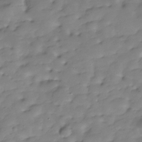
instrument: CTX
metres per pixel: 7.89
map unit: Hve
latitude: -30.0283
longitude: 90.7086
